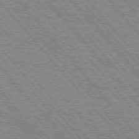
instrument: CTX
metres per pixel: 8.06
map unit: Hpe
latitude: 75.4615
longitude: -154.1200
